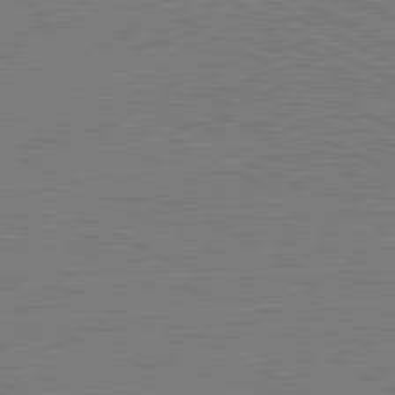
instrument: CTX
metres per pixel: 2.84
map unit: lApd
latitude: 81.3671
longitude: 151.5021
